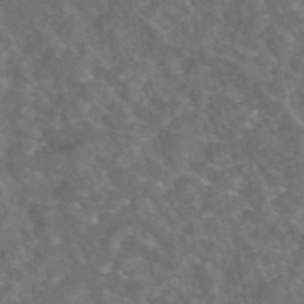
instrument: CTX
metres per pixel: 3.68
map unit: eAb
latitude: 46.4223
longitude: 114.0661
